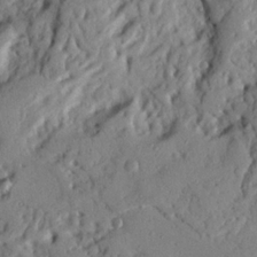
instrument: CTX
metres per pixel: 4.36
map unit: Nhu
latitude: 19.9717
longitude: -77.5182
